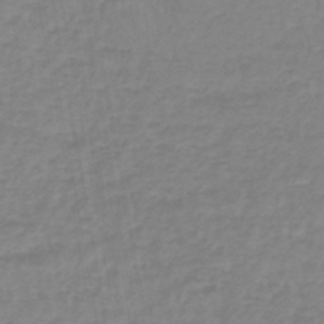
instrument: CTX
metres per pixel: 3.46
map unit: lHb
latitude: -45.0675
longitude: 66.0850
